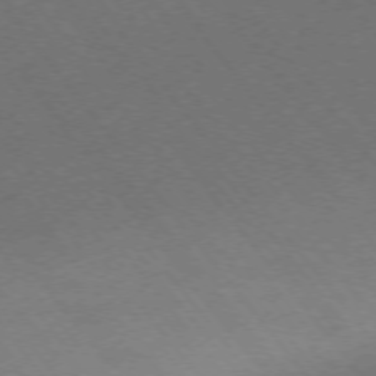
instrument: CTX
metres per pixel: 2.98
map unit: Ap
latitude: -75.7667
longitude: -64.3656
